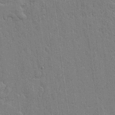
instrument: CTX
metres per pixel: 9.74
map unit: lHvf
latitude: 17.4993
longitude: -116.2334
